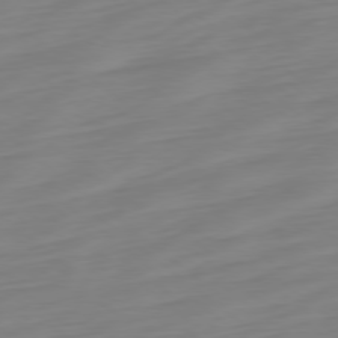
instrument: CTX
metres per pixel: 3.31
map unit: Ap
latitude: -78.7463
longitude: -66.6868
